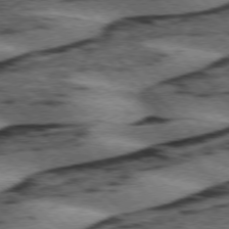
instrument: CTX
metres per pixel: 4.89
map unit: lApd
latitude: 75.6694
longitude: -79.1970
